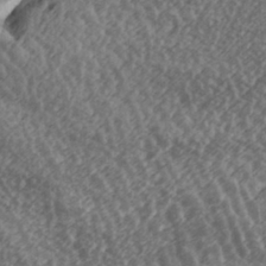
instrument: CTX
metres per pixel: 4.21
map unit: lAa
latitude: -6.9919
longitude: -123.8961
